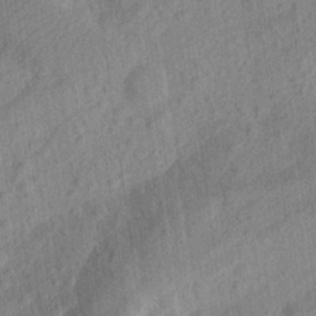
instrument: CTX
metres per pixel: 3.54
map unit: Aa
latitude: 24.5167
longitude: -143.7450
